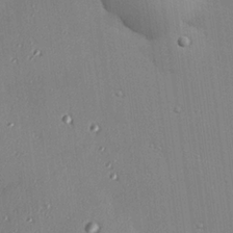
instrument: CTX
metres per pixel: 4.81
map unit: Hve
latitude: 25.7071
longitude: -90.6490
